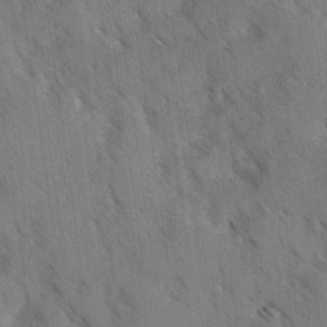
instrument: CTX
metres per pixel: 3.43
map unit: Ave
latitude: -0.7653
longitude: -111.4238
